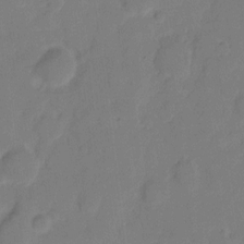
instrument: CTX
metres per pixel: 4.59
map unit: eHh
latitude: 7.8016
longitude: -65.6127
